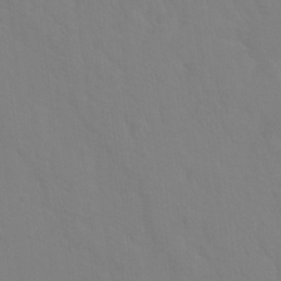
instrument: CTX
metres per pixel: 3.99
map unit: Hto
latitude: 18.5545
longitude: -39.6883
